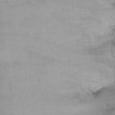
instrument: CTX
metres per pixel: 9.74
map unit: Ht
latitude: 1.4615
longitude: -36.9514
